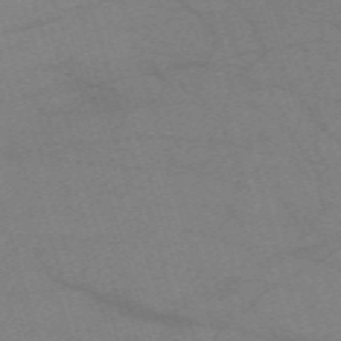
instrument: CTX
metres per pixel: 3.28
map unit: eHh
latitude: -61.7856
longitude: 54.4062
